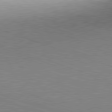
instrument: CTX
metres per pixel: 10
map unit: Hpe
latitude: -82.5385
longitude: 6.1417
